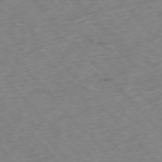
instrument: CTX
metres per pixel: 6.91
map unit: Ap
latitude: -76.5763
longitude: -60.6301
